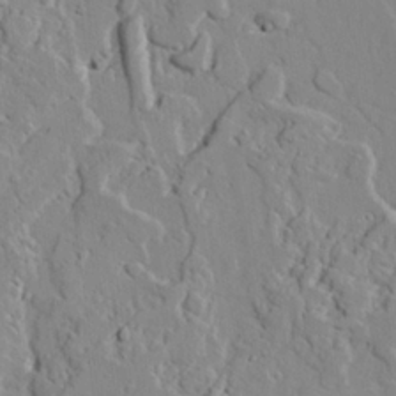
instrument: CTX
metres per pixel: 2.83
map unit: lAvf
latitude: 25.1403
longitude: -110.7435
